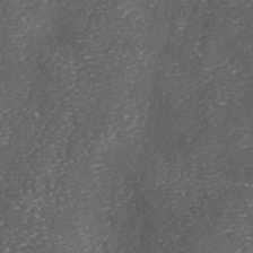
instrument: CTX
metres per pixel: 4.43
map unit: lAa
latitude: -5.0486
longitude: -126.9514
